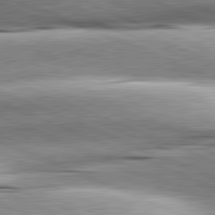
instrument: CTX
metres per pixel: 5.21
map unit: lApd
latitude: 81.9339
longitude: -167.5938
